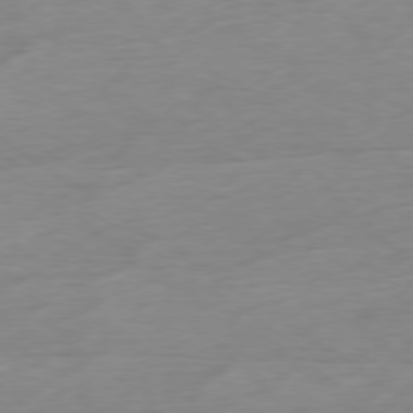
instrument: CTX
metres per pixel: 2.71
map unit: Ap
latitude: -78.4251
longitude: -59.3671
